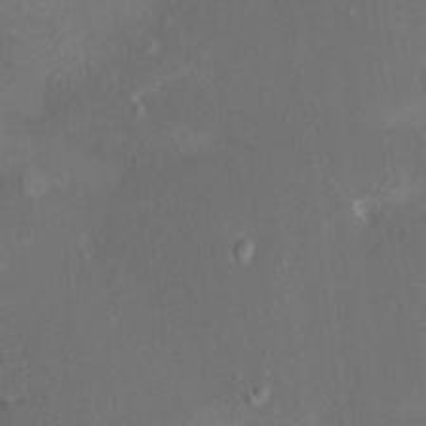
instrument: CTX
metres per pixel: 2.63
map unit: HNhu
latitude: 5.9150
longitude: 3.4832
